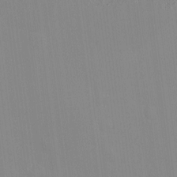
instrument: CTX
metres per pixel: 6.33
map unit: Htu
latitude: -6.6896
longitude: 175.4265
